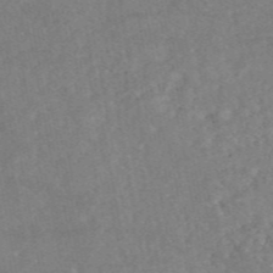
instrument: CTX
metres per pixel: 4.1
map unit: eAb
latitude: 47.6316
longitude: 120.5007
